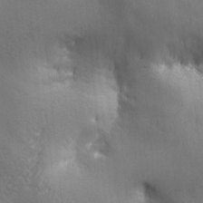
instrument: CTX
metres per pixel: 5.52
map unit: Ave
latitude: -6.6518
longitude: -120.6302
